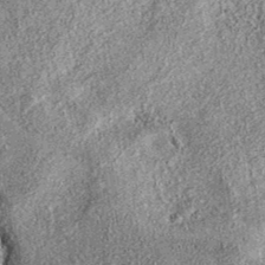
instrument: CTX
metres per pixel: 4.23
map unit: eAb
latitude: 37.6127
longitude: 107.1242
